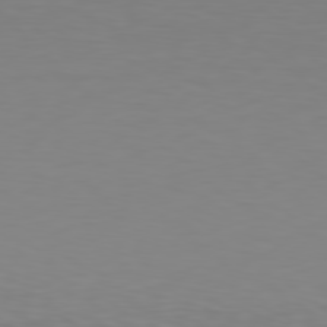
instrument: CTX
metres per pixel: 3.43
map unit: Hpe
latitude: 78.6302
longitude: -139.3293
